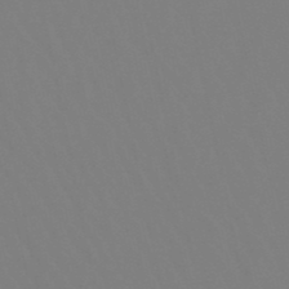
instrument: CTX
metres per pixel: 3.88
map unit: lHb
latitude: -49.4455
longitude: 69.9367
